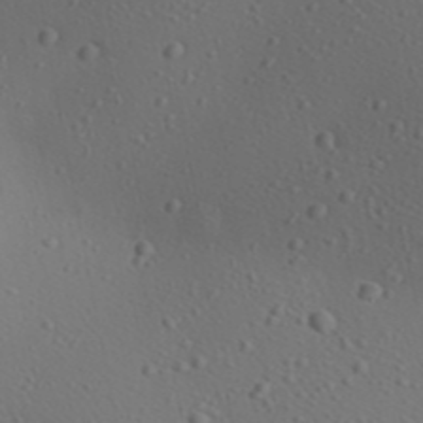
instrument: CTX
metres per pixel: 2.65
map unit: Aa
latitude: 23.1403
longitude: -138.4223
